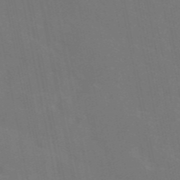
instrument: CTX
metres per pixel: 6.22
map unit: eAb
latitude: 46.0633
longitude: 121.1620
